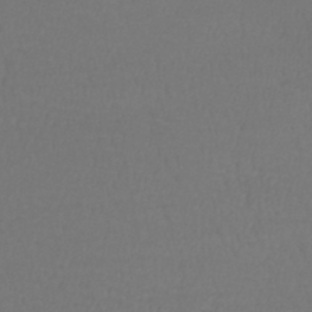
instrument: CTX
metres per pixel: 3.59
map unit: lHb
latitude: -43.6910
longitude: 74.7086
